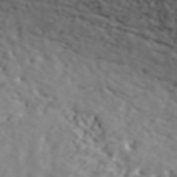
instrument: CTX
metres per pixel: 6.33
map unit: ANa
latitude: 44.7813
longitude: 21.6533
